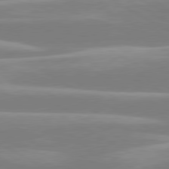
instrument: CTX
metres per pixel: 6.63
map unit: lApd
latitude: 80.2711
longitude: -134.2522
